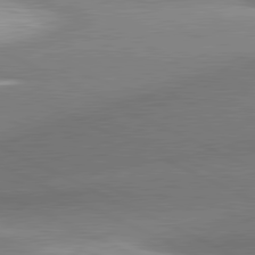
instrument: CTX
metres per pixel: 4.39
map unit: lApd
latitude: 81.1781
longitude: -159.3104
